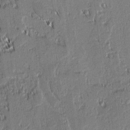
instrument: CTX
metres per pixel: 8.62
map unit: lAvf
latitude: 1.7071
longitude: -106.5168
